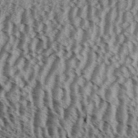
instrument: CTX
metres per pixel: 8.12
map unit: Aa
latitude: 32.4979
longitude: -137.3482
